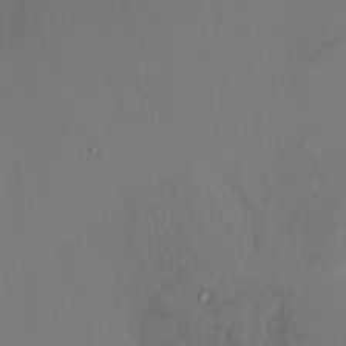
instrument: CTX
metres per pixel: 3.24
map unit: HNhu
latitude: 4.9892
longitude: 13.4266
